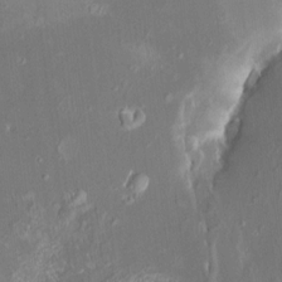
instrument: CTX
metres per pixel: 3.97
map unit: HNhu
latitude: 6.0255
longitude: 10.6519
